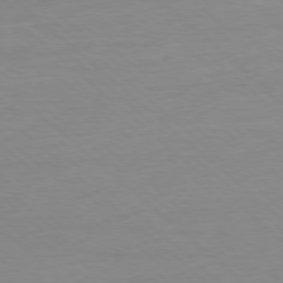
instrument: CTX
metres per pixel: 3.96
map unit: Ap
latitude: -78.2361
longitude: -97.7072
